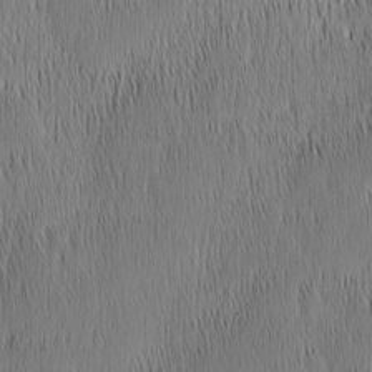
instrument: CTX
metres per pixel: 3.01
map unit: Nhu
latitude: -6.3117
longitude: -150.6301
